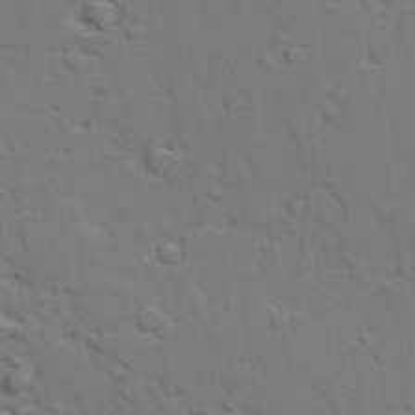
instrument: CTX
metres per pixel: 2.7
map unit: lAvf
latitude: 27.6505
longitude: -109.4993
